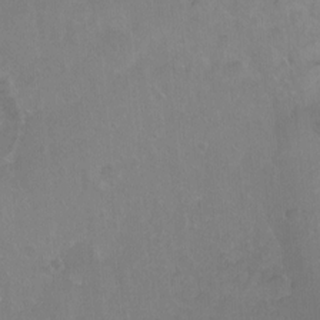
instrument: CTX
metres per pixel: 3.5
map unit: Ht
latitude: -7.0864
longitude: -37.5938
